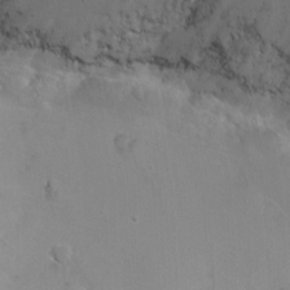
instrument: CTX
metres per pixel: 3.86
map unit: Htu
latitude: -4.1416
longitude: -87.9906
